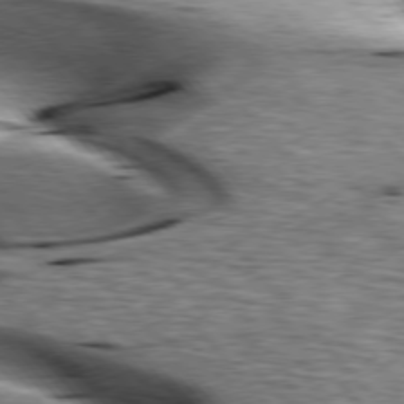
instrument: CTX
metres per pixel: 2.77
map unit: lApd
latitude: 76.6301
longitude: -61.6694
